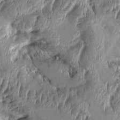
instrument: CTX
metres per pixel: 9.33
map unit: Aa
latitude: 8.0255
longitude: -129.4804
